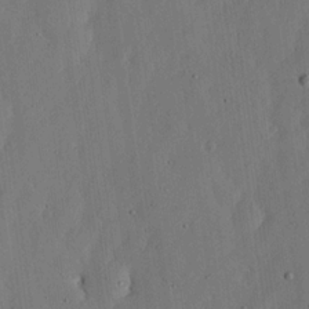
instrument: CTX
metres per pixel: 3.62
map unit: lHvf
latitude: 18.7624
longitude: -114.8757
